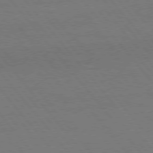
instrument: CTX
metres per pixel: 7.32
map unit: Hpe
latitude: 75.6505
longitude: -137.4049
